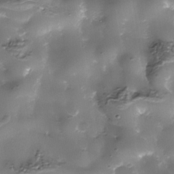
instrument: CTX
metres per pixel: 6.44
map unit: Nhe
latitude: -36.0472
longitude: -89.9151
